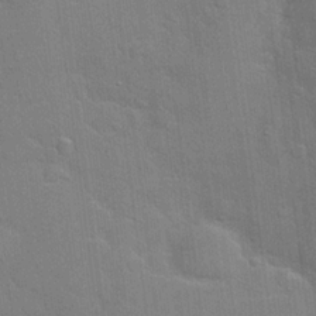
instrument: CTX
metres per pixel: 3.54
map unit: Hto
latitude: 20.7624
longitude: -51.8772
